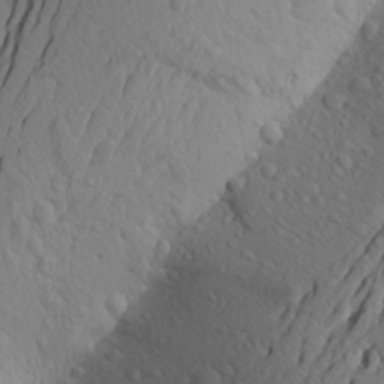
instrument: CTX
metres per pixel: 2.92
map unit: Aa
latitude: 24.1577
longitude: -146.6491
